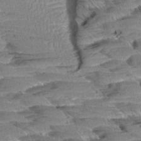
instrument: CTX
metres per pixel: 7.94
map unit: Aa
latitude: 8.8002
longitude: -133.8583
